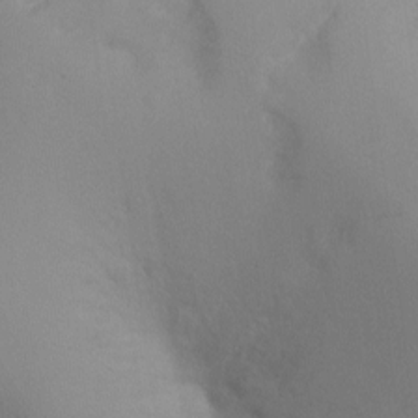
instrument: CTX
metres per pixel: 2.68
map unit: Ht
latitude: -9.5021
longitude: -31.3671
